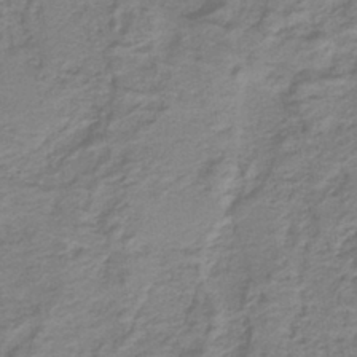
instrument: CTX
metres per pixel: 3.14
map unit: lHb
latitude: -40.4251
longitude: 53.4076
